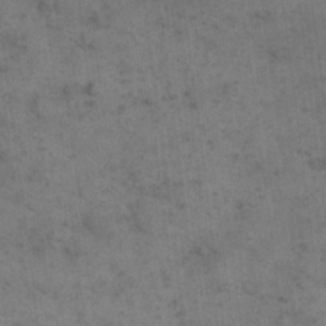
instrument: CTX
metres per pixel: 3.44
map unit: eHh
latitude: 18.2900
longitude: -63.3293
